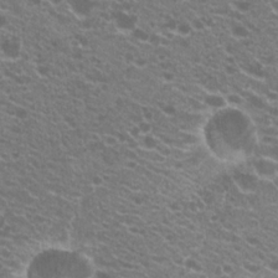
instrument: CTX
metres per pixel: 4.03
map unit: Hto
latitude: 20.8191
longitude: -34.8191
